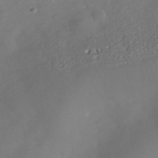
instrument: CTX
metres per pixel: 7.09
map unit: Nhe
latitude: -37.0486
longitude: -86.9325
